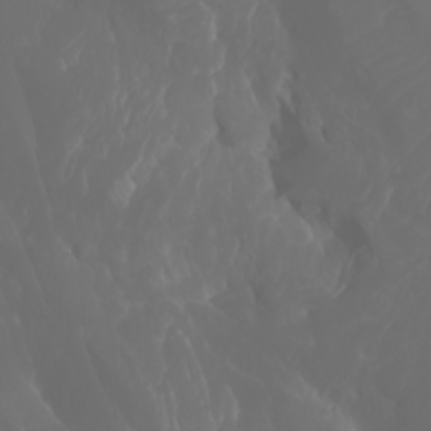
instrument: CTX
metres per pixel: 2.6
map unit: Htu
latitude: -1.4455
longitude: -75.9906
